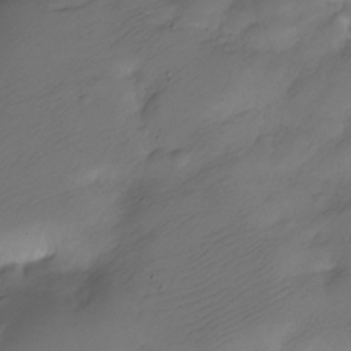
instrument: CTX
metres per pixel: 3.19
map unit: Nve
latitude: -24.6140
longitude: 106.4629
